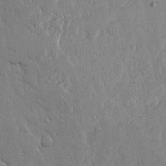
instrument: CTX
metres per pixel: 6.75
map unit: lHvf
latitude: 18.1011
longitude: -116.7246
